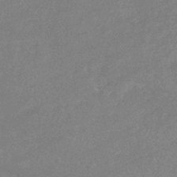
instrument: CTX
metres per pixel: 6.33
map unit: eHb
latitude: -37.3698
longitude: 76.7652
